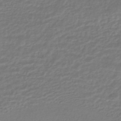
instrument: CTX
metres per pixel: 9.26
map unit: HNhu
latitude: -46.4818
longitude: 96.6519
